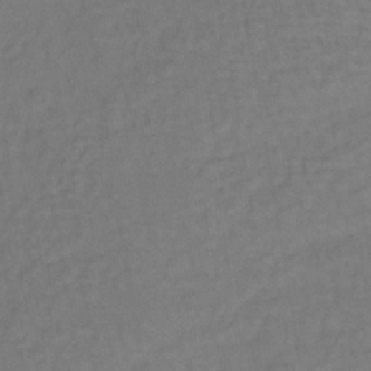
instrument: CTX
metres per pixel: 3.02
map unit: lHb
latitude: -35.1242
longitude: 64.7652
